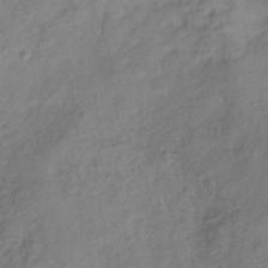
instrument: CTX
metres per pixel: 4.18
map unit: Hve
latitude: -32.7464
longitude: 90.0661
